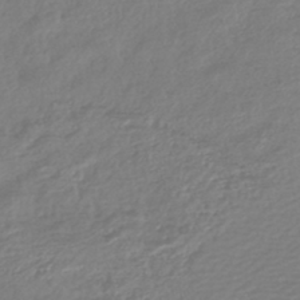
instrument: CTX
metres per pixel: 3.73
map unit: lHb
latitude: -43.2187
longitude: 77.7100
